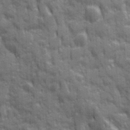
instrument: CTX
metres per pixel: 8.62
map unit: Ave
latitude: 20.1389
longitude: -133.3671
